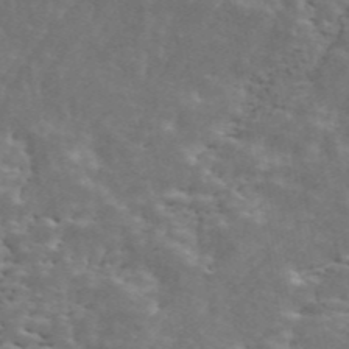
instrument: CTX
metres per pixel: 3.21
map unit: ANa
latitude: 45.8584
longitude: 37.8989
